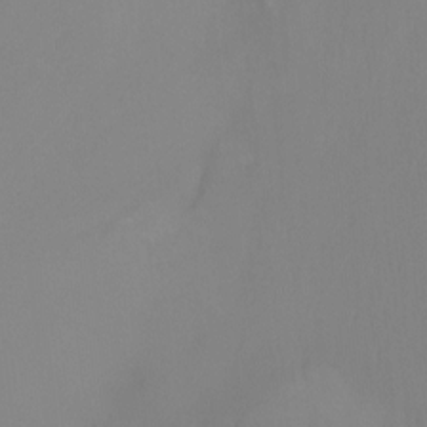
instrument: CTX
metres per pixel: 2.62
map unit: Ht
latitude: -10.3117
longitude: -46.1767
